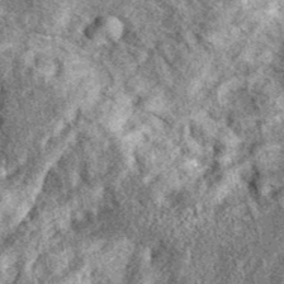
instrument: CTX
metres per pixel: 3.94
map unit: eAb
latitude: 38.7624
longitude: 106.5196
